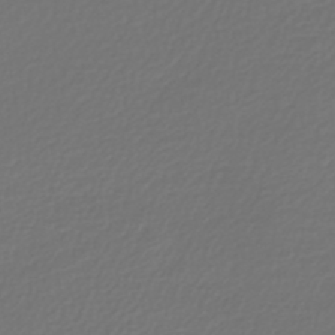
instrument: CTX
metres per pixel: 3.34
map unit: lHb
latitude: -43.7288
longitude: 71.5777
